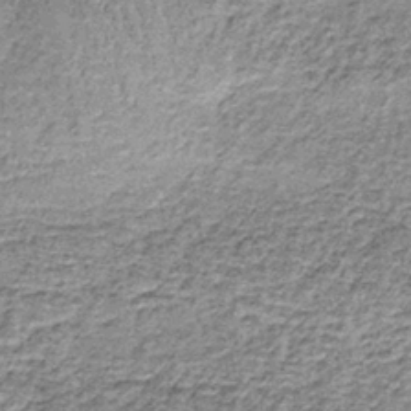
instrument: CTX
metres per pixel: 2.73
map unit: lHb
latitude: -37.6721
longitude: 66.2551
